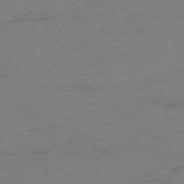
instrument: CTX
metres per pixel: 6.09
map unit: Ap
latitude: -75.8045
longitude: -71.9339
